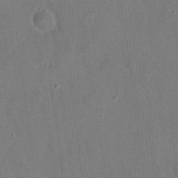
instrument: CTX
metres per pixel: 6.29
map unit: eHh
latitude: 21.5182
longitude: -62.2712
